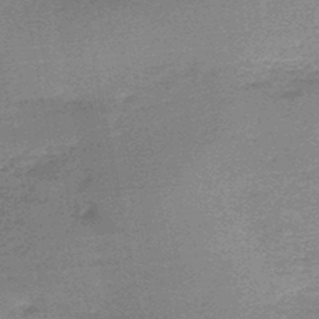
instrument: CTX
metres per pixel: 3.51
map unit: HNb
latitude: -48.1039
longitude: -39.4237
